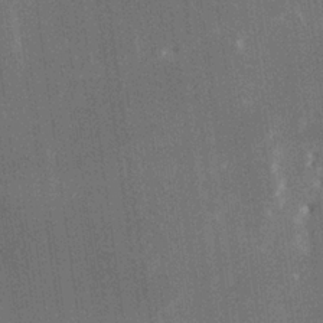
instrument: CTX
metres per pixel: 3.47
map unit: Hve
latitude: 26.7435
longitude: 147.8422
